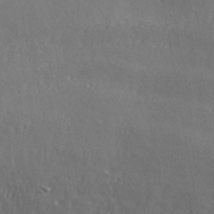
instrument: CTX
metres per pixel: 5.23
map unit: ANa
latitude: 41.5560
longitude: 55.5777
